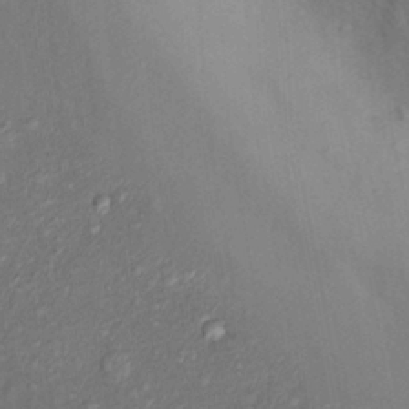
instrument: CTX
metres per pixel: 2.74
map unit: Nhu
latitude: 11.8206
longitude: -28.2522
